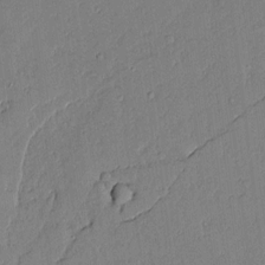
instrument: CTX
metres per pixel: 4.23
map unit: Aa
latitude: 10.4979
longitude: -129.1970
